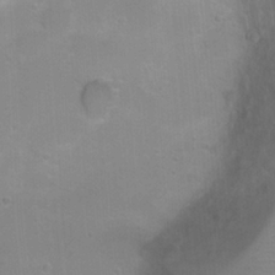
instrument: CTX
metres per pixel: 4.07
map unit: Ht
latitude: 4.3845
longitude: -19.9150
